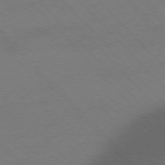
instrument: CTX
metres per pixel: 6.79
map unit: Ap
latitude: -77.0486
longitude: -61.1781
